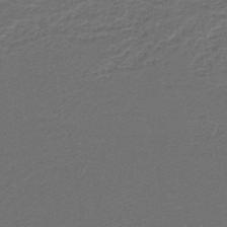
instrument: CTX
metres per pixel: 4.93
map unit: lHb
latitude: -39.8989
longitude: 53.8233
